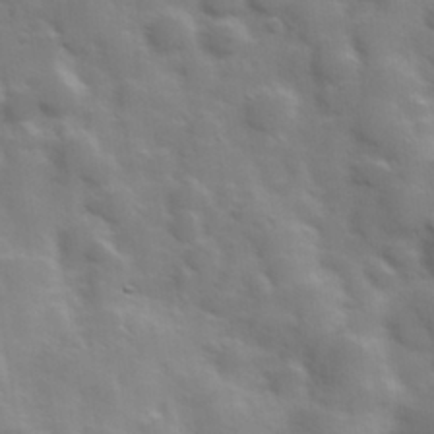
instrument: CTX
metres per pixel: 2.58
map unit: Hve
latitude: 31.1404
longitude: 150.4251
